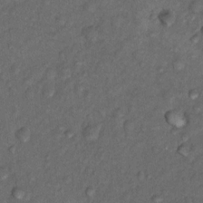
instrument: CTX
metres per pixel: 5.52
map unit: Nhu
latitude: 10.4223
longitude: -26.9136
